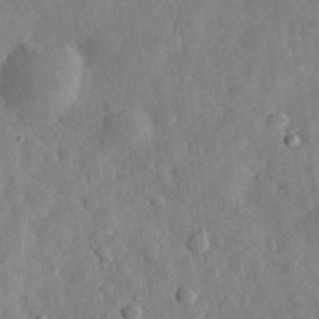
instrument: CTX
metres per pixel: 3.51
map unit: eHh
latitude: 30.6113
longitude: -75.2915
